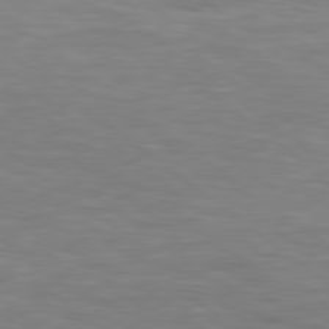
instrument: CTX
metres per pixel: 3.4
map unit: Hpe
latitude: 79.2159
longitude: -128.8191
